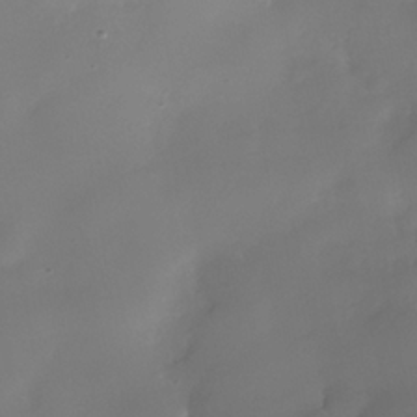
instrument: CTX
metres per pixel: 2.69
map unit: Nhe
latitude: -36.5573
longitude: -130.7436
